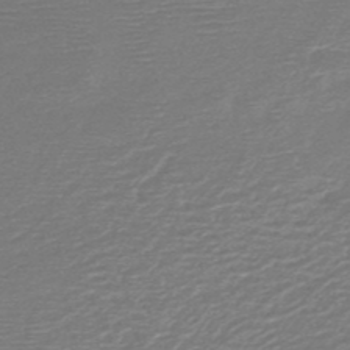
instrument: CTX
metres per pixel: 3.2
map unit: HNb
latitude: -48.2929
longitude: -41.7638
